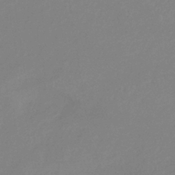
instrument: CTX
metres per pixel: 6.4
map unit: lHb
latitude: -36.9352
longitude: 74.3685
